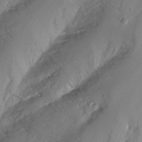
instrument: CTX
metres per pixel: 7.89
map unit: Nhu
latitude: -14.3873
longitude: -63.8017
